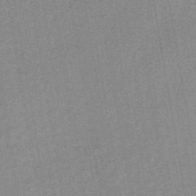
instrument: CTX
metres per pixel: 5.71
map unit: lHb
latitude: -41.8800
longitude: 62.7463
